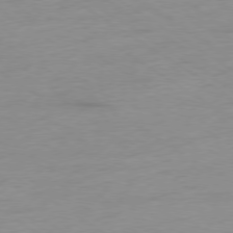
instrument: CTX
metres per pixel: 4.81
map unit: Ap
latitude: -78.7463
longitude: -58.8380
